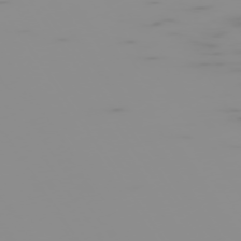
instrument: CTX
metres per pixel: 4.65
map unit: Hpe
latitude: -75.0109
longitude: 6.5384
